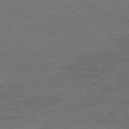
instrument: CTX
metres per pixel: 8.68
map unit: Ap
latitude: -75.8234
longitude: -80.8191
